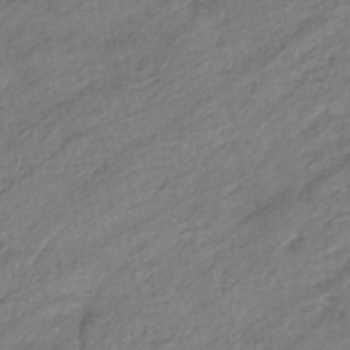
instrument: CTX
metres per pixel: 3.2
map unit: eHb
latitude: -40.5763
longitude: 83.2187
